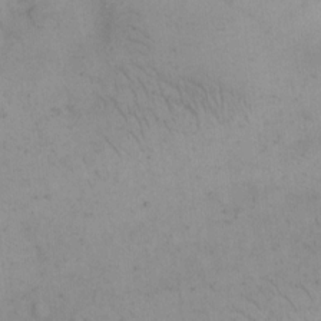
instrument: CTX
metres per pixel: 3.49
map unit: eHh
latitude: 15.0270
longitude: -67.7449
